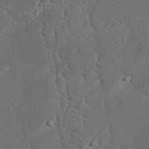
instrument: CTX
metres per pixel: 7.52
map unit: lAvf
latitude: 25.8772
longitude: -110.8569
